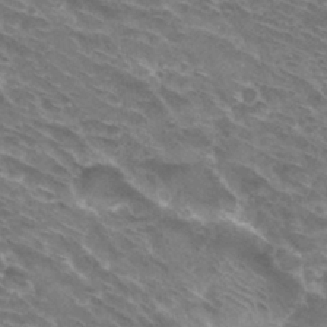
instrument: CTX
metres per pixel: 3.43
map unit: Hto
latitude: 30.2901
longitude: -44.1200
